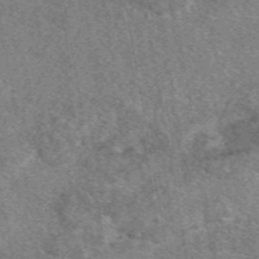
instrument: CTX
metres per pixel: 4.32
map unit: eAb
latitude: 48.9325
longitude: 109.0675
